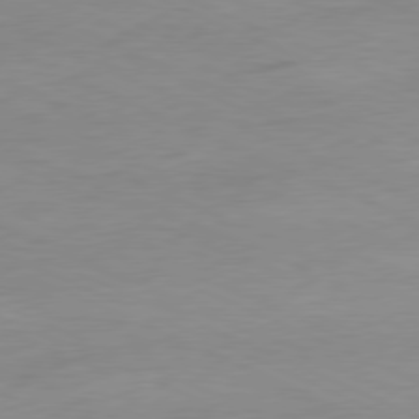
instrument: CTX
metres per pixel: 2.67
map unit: Ap
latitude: -78.3495
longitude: -72.5357
